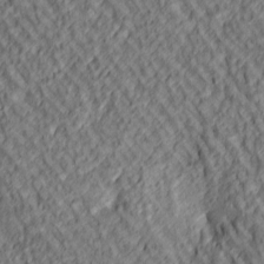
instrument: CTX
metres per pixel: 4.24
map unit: lAa
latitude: 4.6679
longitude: -116.6868
